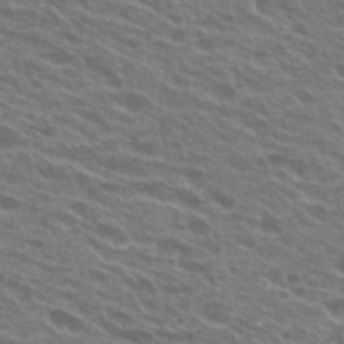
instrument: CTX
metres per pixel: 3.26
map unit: Hto
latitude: 23.3671
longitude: -37.5749
